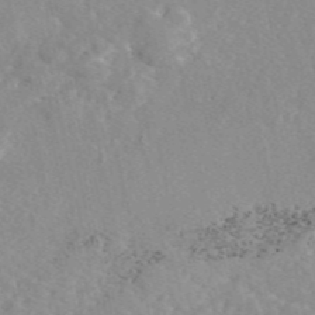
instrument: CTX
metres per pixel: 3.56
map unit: eAb
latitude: 46.8380
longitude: 113.0676
